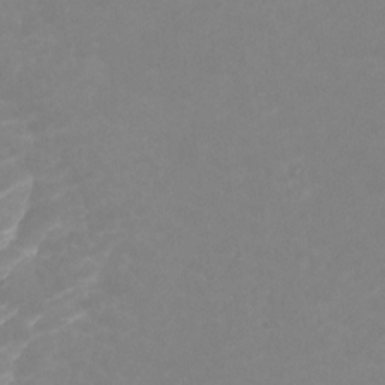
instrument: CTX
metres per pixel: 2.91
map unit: Ht
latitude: -2.6140
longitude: -17.6505
